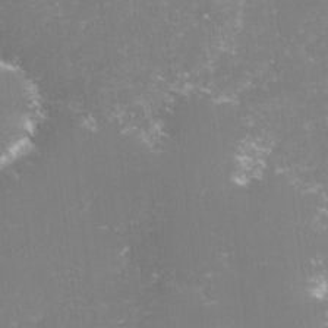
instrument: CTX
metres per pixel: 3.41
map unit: lHvf
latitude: -15.8045
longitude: -101.1781
